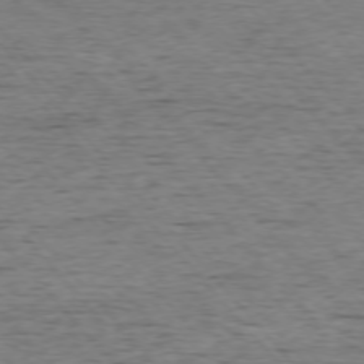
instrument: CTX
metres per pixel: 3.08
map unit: Ap
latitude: -76.1795
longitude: -95.3293
